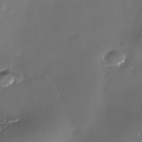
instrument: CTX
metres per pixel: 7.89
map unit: Nhe
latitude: -35.4454
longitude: -91.9339
